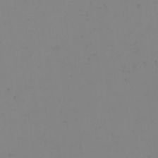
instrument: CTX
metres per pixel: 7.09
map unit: eHh
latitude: -5.0108
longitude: -83.8394
